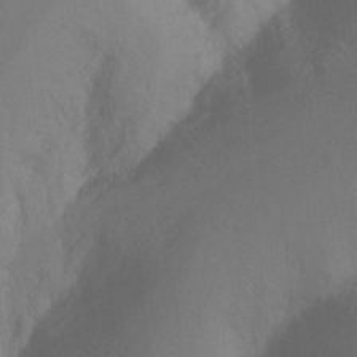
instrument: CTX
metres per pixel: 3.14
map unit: Nhu
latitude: -8.5763
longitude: -48.9136
